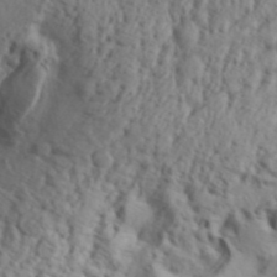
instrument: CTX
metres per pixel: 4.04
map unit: Aa
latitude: 31.4049
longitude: -136.3090
